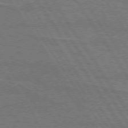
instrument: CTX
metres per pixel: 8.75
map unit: lApd
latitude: 74.5546
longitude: -56.1388
